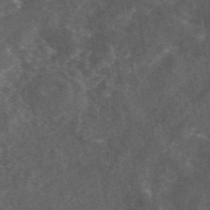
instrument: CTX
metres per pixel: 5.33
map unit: eAb
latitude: 45.5560
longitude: 123.3510
